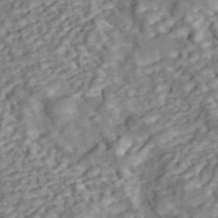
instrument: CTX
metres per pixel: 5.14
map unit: ANa
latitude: 46.3090
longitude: 25.2754
